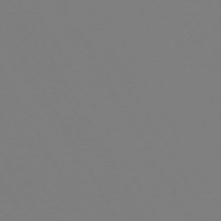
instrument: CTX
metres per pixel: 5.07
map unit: Hpe
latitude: -72.6518
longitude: 10.2362
